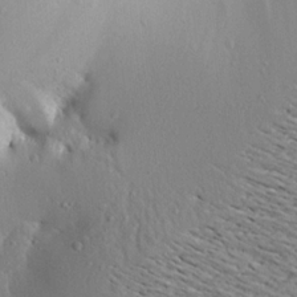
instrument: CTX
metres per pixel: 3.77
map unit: Aa
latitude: 20.1578
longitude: -148.2334
